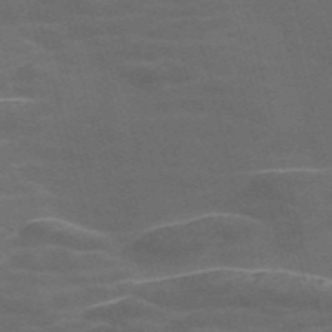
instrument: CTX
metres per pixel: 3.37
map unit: Nve
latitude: -58.0472
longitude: 64.7841
